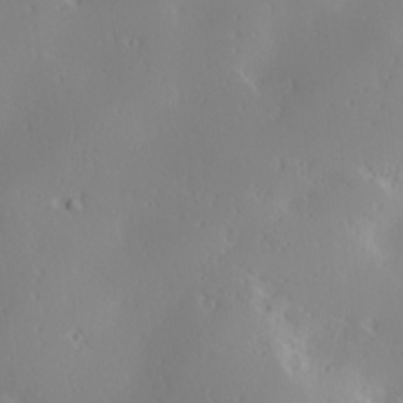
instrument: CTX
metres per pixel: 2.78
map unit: Ave
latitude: 17.8961
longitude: -137.8961
